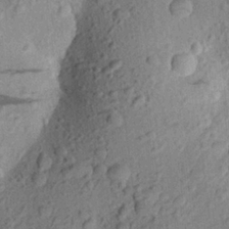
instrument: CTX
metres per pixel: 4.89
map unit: Aa
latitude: 23.8772
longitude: -148.1578
